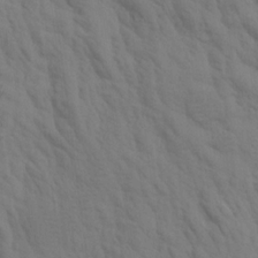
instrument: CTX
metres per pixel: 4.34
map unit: Aa
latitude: 17.4049
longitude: -145.8205
